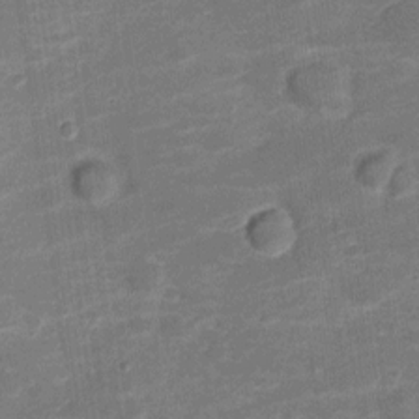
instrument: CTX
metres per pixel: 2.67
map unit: Nve
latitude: -20.1983
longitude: 103.6344
